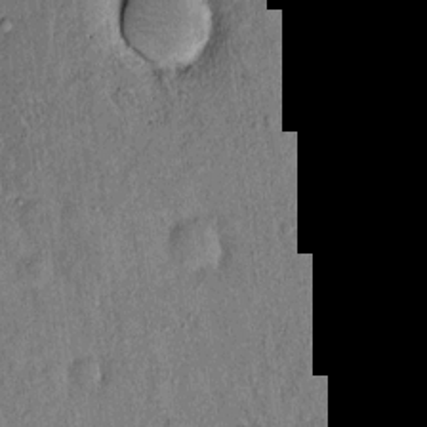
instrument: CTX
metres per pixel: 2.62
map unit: Hto
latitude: 14.1767
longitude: -58.9514
